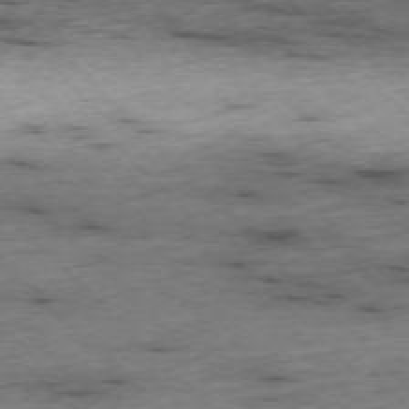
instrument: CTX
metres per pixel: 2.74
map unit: Ap
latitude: -76.9920
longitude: -91.1214
